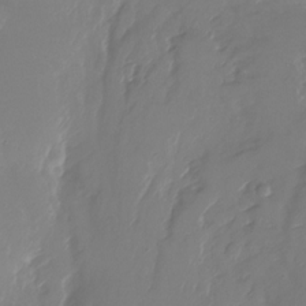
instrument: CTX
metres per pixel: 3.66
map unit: Nhu
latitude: -28.6896
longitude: -79.3104
